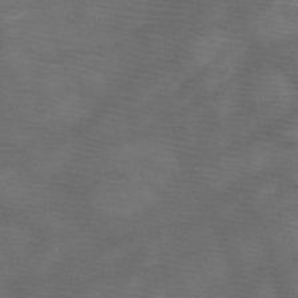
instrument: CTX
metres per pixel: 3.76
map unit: HNb
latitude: -48.2740
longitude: -40.8757
